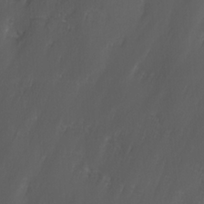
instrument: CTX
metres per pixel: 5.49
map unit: Ave
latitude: 9.8583
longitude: -105.4994
